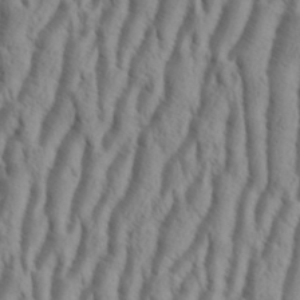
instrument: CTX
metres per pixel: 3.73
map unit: eHh
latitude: 34.4601
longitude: -138.4034
